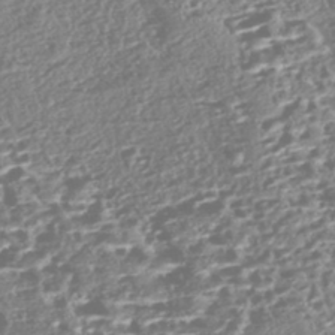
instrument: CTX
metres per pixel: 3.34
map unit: Nhe
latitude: -47.0675
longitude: -172.5734
